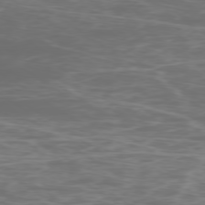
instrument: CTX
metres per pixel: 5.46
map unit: Ap
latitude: -78.7841
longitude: -92.8947
